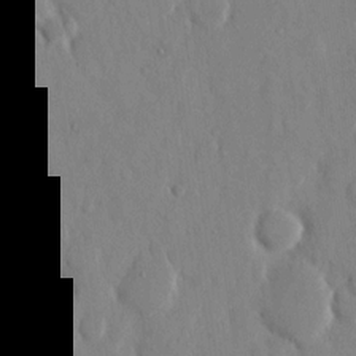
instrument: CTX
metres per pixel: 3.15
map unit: eHh
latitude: 12.8947
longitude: -69.7072
